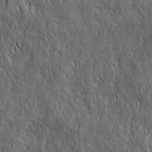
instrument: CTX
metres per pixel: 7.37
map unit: Ave
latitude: 15.6694
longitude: -134.5734
